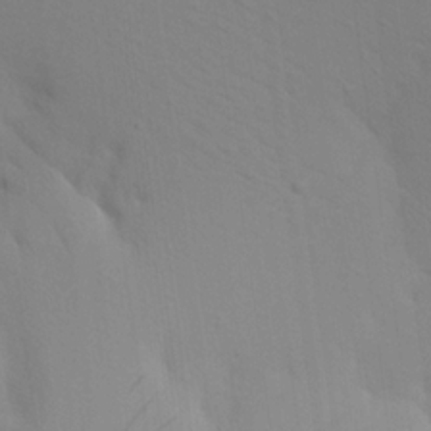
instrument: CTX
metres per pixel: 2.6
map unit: Aa
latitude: 20.6113
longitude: -145.9717
